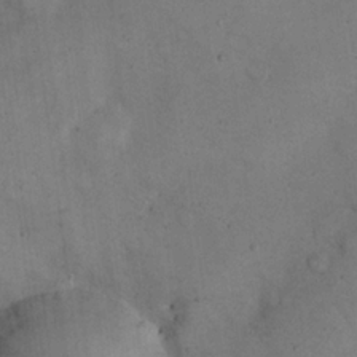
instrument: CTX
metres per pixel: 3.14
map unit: eHh
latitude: 21.7450
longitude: -60.3656
